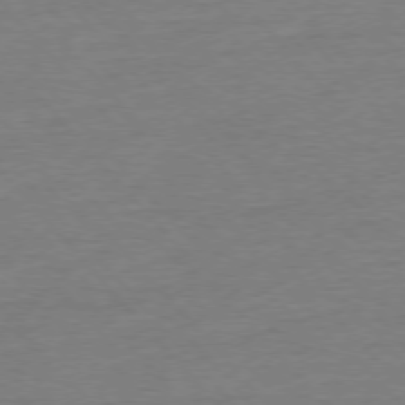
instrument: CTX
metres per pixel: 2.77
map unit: Ap
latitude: -77.1620
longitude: -95.8961
